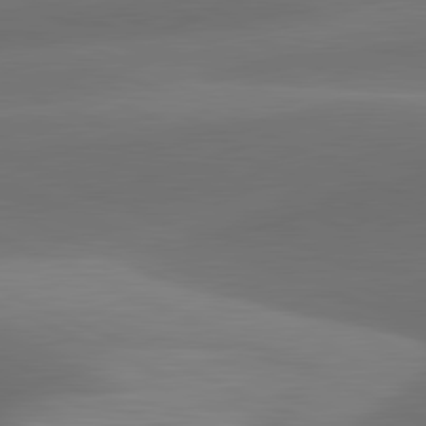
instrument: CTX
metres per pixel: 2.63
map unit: lApd
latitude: 81.4804
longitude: 130.5762
